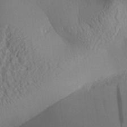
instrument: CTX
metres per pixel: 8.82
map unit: Aa
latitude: 31.4049
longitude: -141.5560
